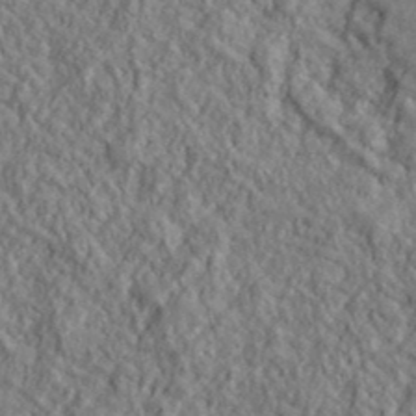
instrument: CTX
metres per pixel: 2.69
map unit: lHvf
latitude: 39.5371
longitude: -89.8017
